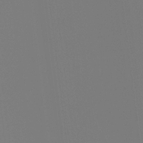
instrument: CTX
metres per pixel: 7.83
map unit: Hto
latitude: -7.7855
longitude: -49.5371
